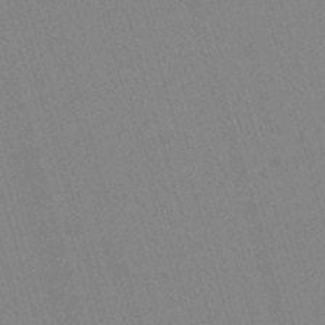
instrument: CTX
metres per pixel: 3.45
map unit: lHb
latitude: -44.0661
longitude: 77.3321
